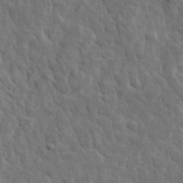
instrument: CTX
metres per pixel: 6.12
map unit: lHvf
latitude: 35.0269
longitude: -86.9891
